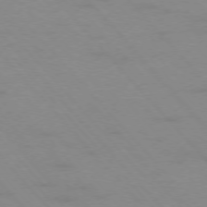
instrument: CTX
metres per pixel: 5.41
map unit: Ap
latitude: -76.5952
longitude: -61.4804
